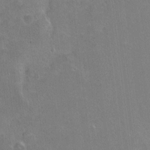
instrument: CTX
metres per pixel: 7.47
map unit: Ht
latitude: -5.1809
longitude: -36.3656
